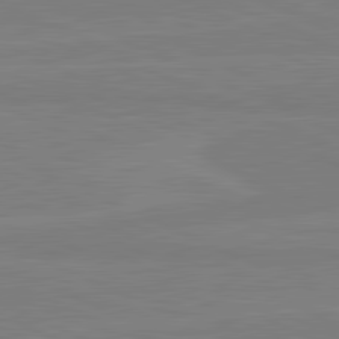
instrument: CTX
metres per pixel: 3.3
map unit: lApd
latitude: 81.8583
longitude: 167.3132
